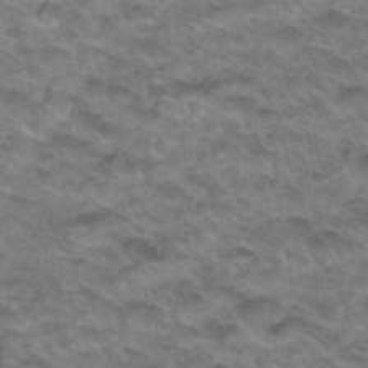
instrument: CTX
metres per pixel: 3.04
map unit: Hto
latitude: 33.6694
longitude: -48.6113
